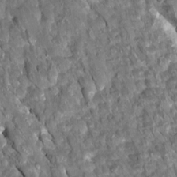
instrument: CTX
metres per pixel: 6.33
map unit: Htu
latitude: 1.4993
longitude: 142.6518
